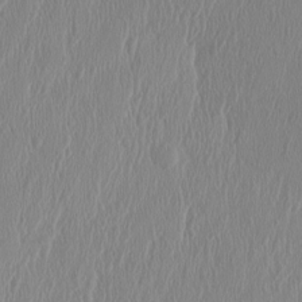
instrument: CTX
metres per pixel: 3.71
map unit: HNhu
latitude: 1.5560
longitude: -6.2145
